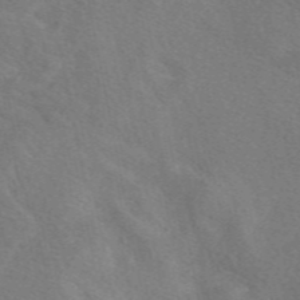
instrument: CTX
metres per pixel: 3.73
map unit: eAb
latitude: 49.7261
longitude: 118.5007
